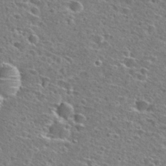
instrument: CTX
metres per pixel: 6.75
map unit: Hto
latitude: 27.1781
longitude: -47.2726
